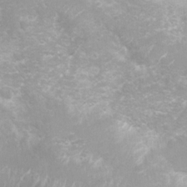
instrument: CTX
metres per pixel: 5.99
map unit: Nhu
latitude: 7.3482
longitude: -20.7057
